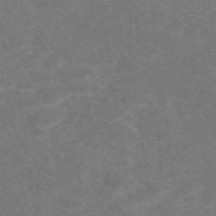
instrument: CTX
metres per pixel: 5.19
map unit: eAb
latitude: 47.6694
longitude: 115.4454
